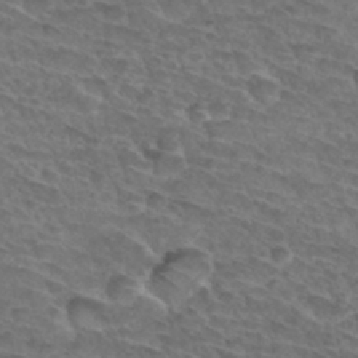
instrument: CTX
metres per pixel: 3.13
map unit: Hto
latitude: 33.0647
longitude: -46.2334
